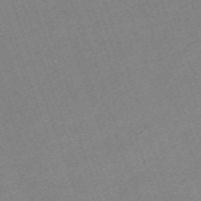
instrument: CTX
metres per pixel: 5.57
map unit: eHh
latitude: -64.3873
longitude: 50.8030
